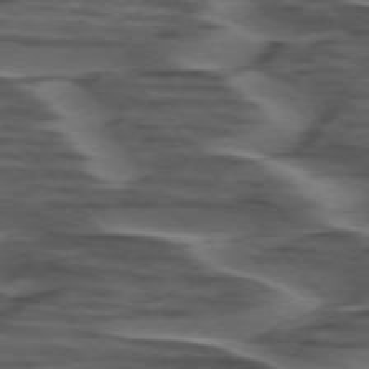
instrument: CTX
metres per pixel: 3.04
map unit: lApd
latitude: 75.3104
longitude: -69.8772
